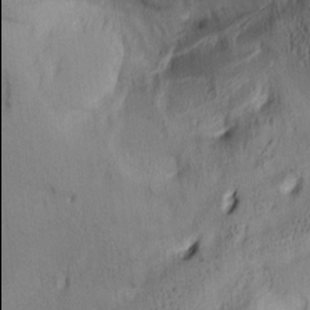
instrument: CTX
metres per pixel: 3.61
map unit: lAa
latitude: 5.1970
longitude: -113.9906
